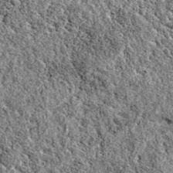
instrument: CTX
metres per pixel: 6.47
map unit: eAb
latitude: 38.8947
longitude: 111.0864
